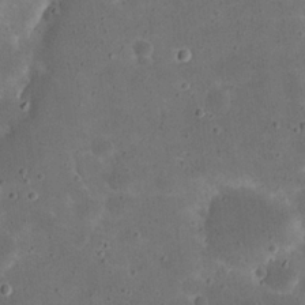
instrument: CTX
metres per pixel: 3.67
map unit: eHh
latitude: 20.9325
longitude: -65.7827
